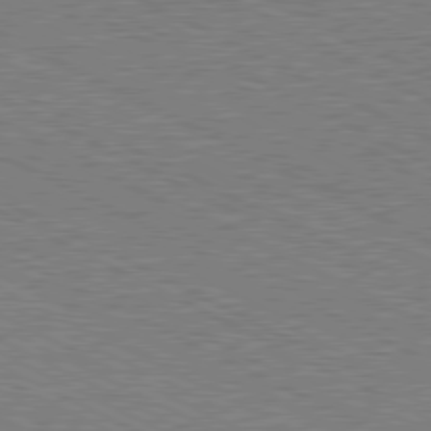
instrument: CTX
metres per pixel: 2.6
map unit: Hpe
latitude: -81.2754
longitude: 21.1620
